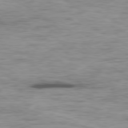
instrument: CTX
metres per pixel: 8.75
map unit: Ap
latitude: -80.1984
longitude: -91.5371
